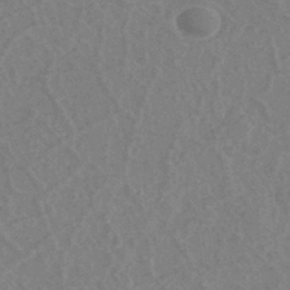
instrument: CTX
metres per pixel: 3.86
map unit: eHh
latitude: -39.8423
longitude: -27.2159
